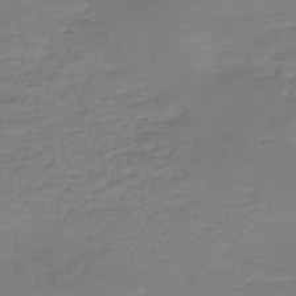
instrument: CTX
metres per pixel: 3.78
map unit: HNb
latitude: -49.6155
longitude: -39.2537
